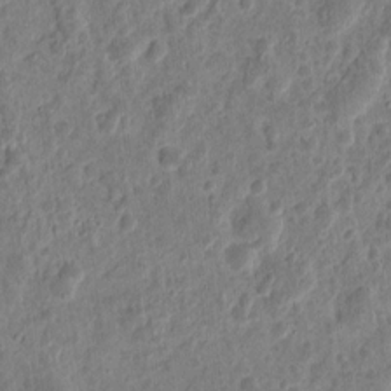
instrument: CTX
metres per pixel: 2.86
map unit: eHh
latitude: 10.3090
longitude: -73.8584
